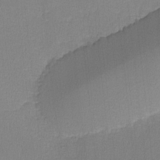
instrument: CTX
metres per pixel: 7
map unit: lHvf
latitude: -11.1053
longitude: -99.8205
